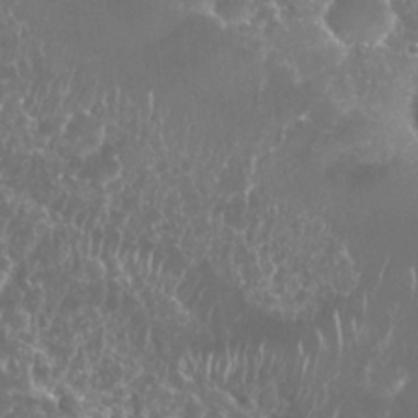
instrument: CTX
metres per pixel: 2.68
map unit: Nhu
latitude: 25.9339
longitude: -60.6490
